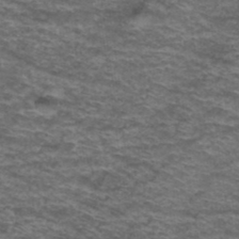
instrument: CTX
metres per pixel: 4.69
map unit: Hto
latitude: 38.2900
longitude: -41.7827
